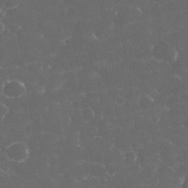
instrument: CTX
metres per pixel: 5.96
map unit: eHh
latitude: 33.3671
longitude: -63.6316
